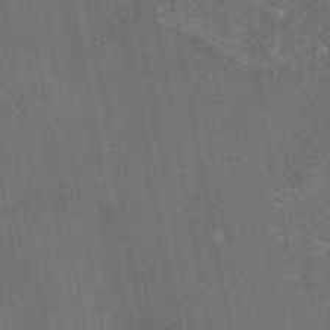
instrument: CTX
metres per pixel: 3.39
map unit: eAb
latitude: 46.9703
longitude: 108.7274
